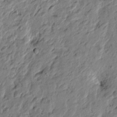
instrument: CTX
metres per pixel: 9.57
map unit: Htu
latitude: -2.2739
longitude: -179.0459
